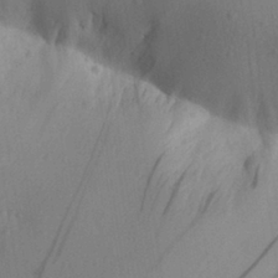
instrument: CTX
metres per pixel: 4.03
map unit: Aa
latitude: 28.1767
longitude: -145.1403
